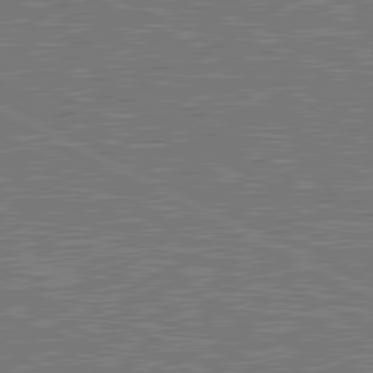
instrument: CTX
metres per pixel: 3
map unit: lApd
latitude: 80.8380
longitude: 118.3495
